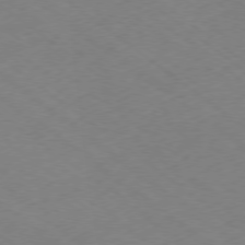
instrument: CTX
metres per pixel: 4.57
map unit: Ap
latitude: -78.7463
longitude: -57.4615
